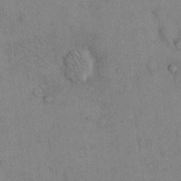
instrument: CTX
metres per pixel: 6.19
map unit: Hto
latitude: 11.7828
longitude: -59.6505
